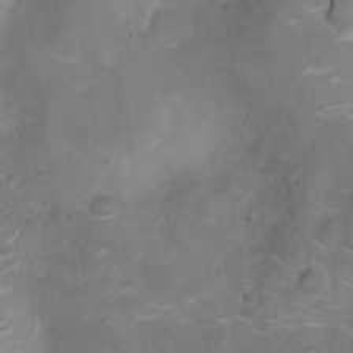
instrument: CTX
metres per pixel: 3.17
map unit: Ht
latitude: -5.0864
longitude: -15.4994
